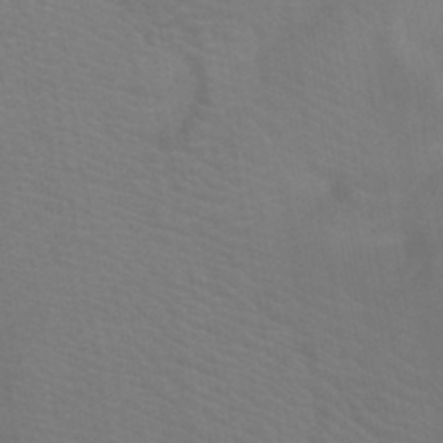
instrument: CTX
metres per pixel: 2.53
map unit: eHb
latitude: -43.5021
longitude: 87.6722
